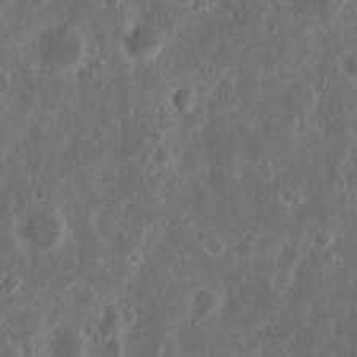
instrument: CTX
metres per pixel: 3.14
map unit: Nhu
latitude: 14.3468
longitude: -73.5372
